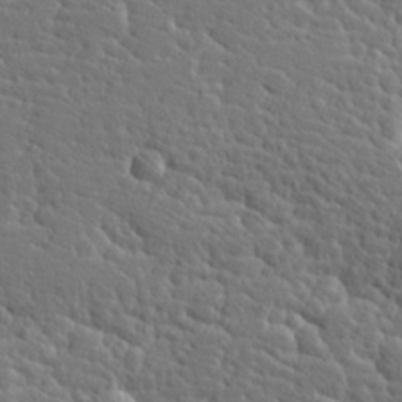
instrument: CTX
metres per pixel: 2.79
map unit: Hve
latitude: 26.0633
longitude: 144.1228
